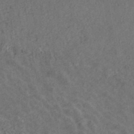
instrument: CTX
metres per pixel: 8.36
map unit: ANa
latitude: 40.8946
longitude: 20.5951
